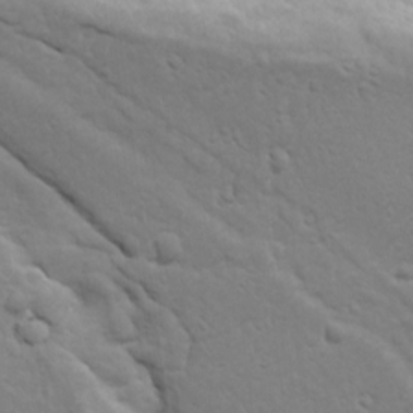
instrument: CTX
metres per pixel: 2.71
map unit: Ave
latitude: 18.4790
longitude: -133.1781
